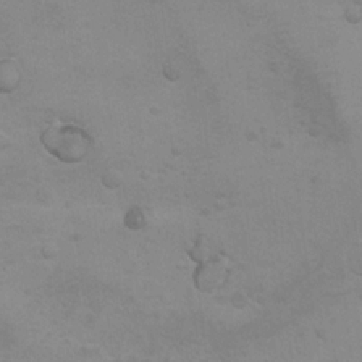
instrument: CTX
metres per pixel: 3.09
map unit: Hto
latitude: 11.5371
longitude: -35.7638
